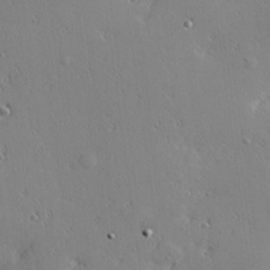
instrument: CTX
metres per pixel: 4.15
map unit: Hve
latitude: 25.7638
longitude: -92.8002
